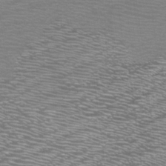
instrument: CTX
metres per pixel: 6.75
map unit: Nhu
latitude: -7.8800
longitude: -92.1389
